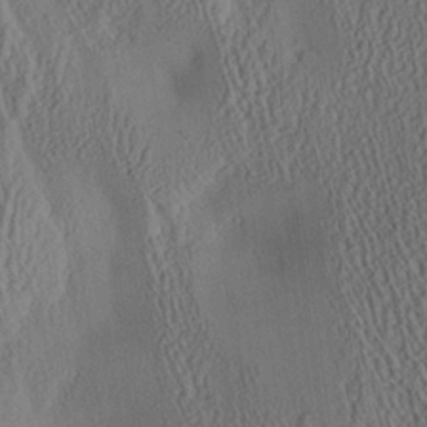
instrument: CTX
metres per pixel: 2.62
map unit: Aa
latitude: 25.7449
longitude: -134.3089
